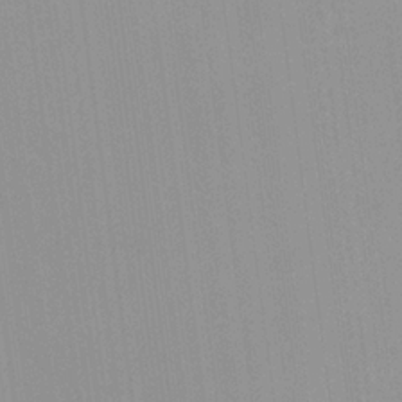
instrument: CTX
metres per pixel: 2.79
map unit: HNhu
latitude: 6.7057
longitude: -2.2333
